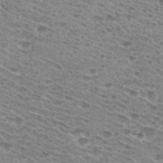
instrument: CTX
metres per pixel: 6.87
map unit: Hto
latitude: 29.9906
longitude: -46.8569
